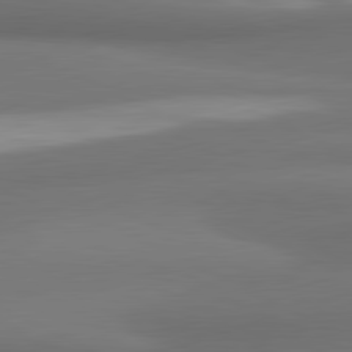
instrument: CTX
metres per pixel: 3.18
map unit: lApd
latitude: 81.4804
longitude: 173.5021
